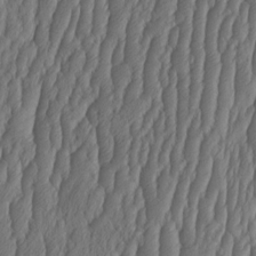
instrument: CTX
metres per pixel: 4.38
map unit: HNhu
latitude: -1.5399
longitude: 13.5210
